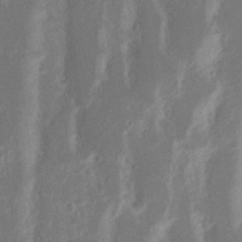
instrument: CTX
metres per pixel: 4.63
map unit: Nhu
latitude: 15.8773
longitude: -74.1767
